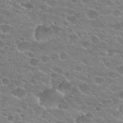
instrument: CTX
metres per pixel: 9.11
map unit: Hto
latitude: 24.4223
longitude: -43.8961
